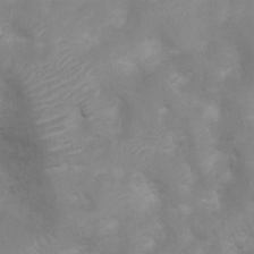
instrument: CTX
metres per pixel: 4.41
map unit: Ht
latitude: 3.1025
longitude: -27.1025
